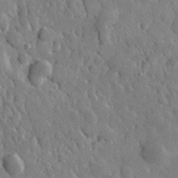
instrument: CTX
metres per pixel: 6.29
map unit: lHvf
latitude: 34.7246
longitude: -87.5938
